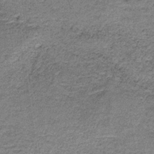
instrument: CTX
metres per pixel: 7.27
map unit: HNb
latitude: -35.7667
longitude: 53.2942
